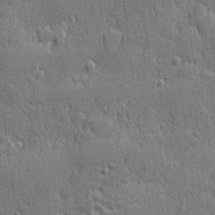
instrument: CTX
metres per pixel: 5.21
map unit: eHh
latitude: 5.5938
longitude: -75.4993
